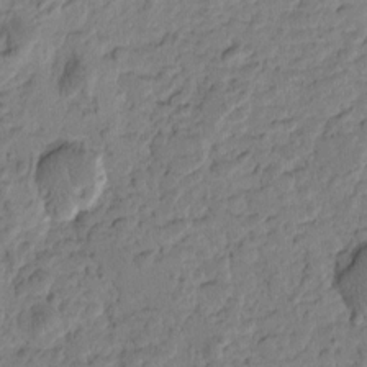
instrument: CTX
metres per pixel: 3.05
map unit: Htu
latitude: -0.8408
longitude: -176.9325
